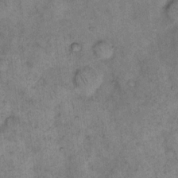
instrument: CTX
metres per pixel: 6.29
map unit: eHh
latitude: 14.4412
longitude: -65.1403
